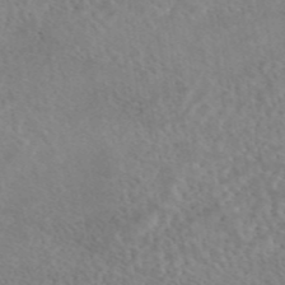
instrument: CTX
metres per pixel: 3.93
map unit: eAb
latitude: 44.8380
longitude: 115.4832
